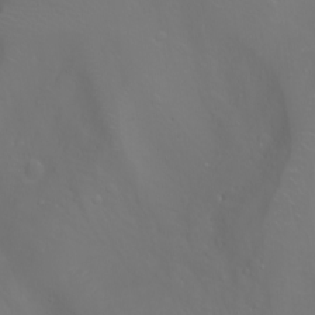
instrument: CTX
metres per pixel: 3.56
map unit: Htu
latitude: -0.8219
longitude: -75.4049
